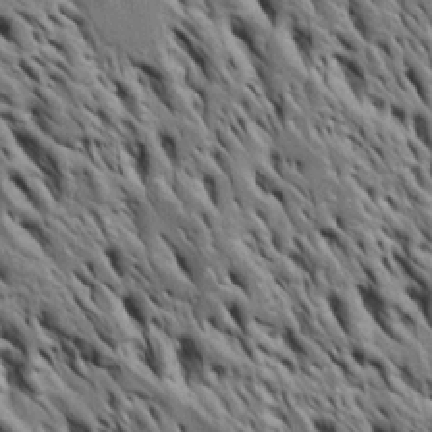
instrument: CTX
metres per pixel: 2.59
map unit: Htu
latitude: -3.6344
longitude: 150.8219
